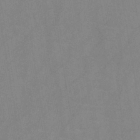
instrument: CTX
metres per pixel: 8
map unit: HNb
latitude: -44.9920
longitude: -39.8961
